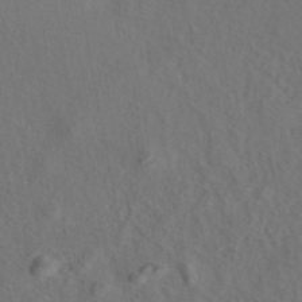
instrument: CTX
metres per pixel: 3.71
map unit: eAb
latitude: 42.9703
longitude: 104.8597
